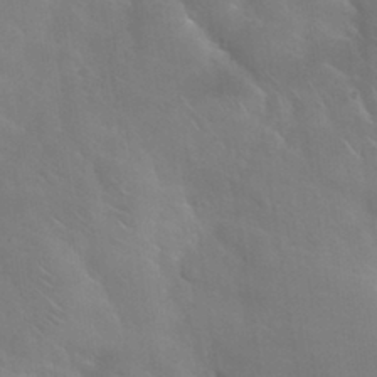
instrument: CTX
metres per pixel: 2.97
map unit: Nhu
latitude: 30.7058
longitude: -53.8772
